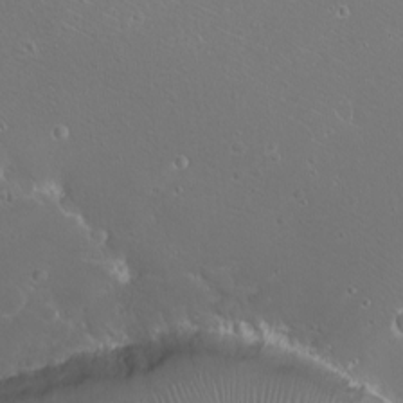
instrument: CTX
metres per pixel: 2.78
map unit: eHh
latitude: -9.1431
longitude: -69.1781
